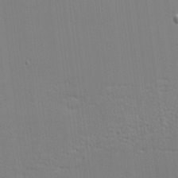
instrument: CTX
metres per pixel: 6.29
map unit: eHh
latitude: -2.8219
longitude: -79.7828
